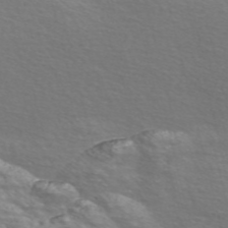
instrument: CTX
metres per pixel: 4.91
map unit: Nve
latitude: -56.7274
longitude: 53.2376
